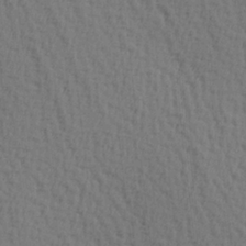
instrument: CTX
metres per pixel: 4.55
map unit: Hve
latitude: 2.0444
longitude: -124.7813
